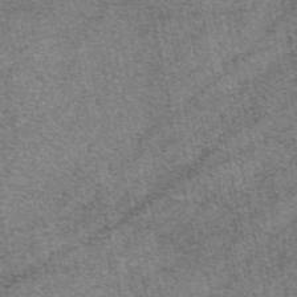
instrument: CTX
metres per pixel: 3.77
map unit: eAb
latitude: 48.0255
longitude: 106.7841
